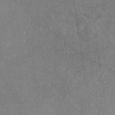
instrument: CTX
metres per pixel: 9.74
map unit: eAb
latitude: 46.2523
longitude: 111.5777
